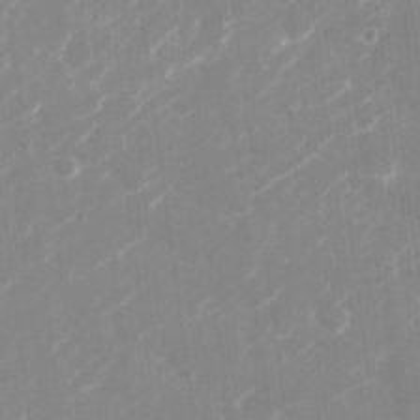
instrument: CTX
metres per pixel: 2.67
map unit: Nhu
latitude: -27.5021
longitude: -61.7449
